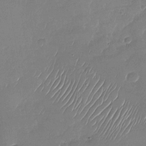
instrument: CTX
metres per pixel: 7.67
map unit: Nhu
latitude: -27.8800
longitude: -63.8773
